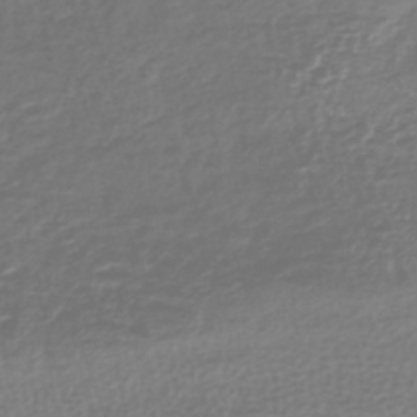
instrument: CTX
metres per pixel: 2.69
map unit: lHb
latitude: -40.4062
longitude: 71.7856
